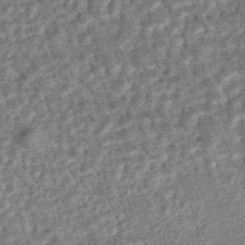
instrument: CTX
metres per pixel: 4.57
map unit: HNhu
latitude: -47.4643
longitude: 99.4832
